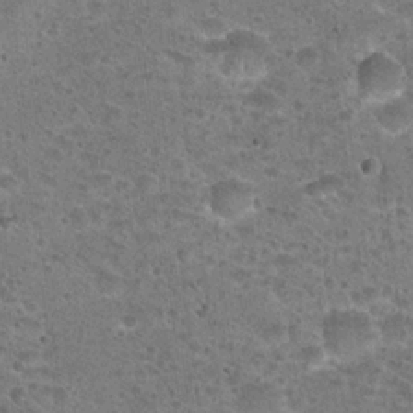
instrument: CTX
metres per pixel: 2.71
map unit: Hto
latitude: 22.8947
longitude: -49.4237
